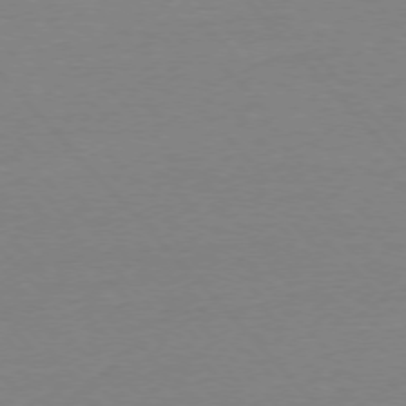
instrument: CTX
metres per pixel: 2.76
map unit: Ap
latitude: -76.5763
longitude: -93.1592
